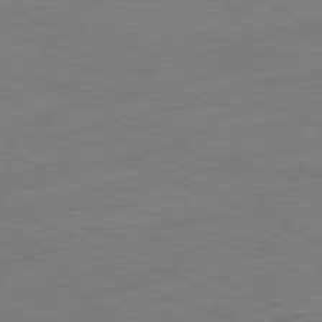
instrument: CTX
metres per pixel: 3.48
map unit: Ap
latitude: -77.3321
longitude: -73.8206
